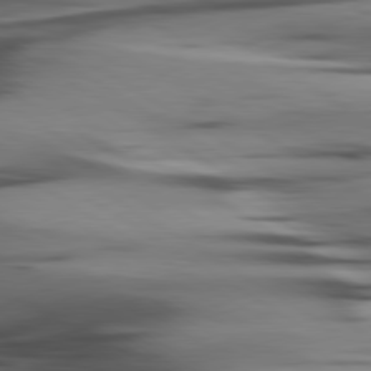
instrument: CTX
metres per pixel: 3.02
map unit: lApd
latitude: 80.2522
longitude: -121.3482
